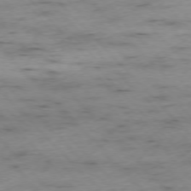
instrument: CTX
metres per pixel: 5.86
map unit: Ap
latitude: -76.6141
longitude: -89.5372
